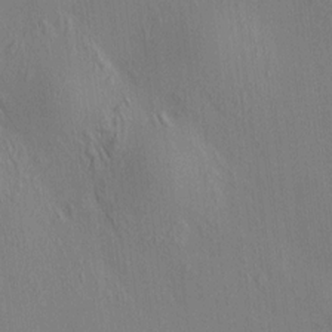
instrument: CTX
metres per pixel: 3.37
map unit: HNhu
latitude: 8.2712
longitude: 15.0865
